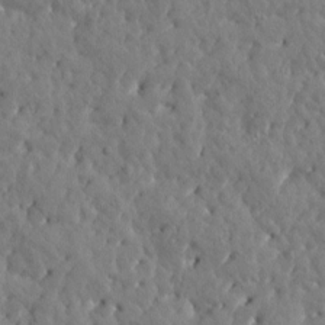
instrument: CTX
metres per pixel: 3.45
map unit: Htu
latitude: 1.1403
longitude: 178.9730
